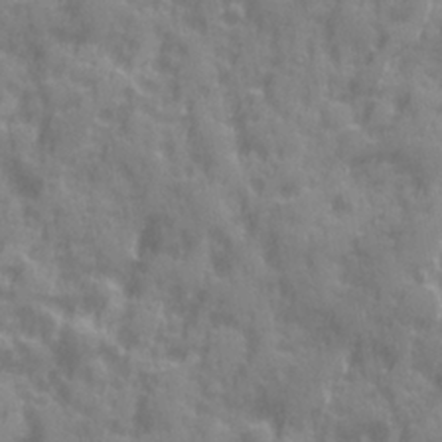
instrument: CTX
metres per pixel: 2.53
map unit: Ave
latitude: 19.8583
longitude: -132.2712
